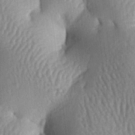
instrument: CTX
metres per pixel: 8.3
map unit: lAa
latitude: -6.6896
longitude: -127.1403
